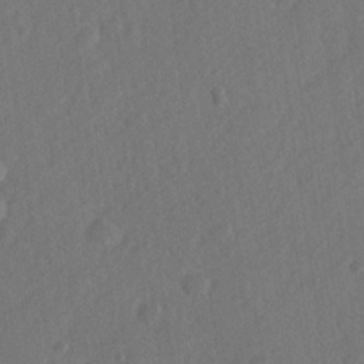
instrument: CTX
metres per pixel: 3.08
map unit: lHvf
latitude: 23.5749
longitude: 144.5196
